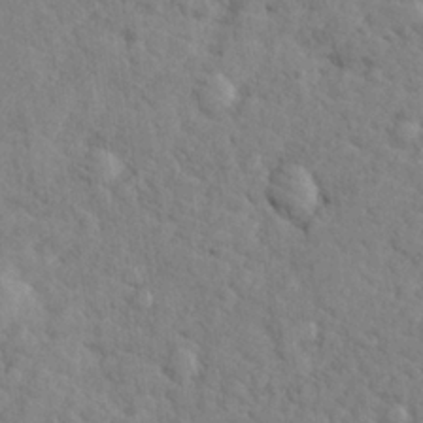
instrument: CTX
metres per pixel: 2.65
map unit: lHvf
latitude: 24.9324
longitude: 143.1431
